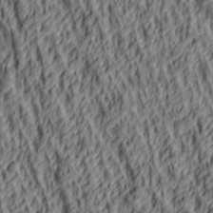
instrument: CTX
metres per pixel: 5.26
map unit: lAa
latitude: 5.0647
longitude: -114.9891
